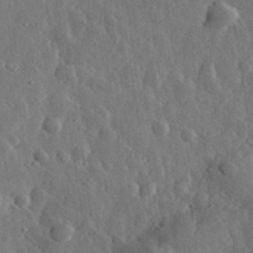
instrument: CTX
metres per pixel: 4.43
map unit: eHh
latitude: 33.1592
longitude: -79.7261
